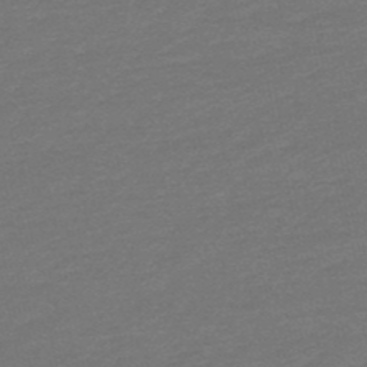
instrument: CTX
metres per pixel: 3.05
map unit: lHb
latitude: -49.3699
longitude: 83.1242
